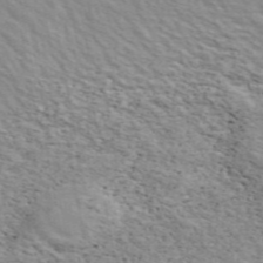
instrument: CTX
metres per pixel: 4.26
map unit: ANa
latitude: 48.8569
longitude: -74.2900
